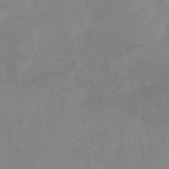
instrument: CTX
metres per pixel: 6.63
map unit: HNb
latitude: -33.1054
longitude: 63.6533
